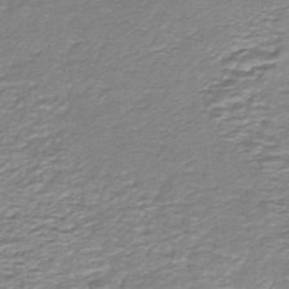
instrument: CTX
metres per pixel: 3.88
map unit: HNhu
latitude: -44.3495
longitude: 105.3887
